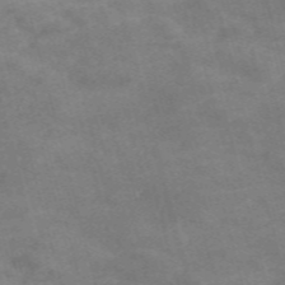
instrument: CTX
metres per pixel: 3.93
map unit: Nve
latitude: -58.5195
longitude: 51.8044
